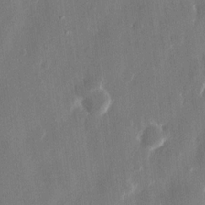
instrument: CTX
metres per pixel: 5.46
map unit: eHh
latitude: 12.9325
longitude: -71.7449
